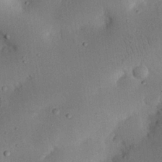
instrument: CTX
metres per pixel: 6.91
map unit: eHh
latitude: 25.3481
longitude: -70.6868
